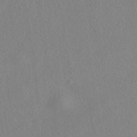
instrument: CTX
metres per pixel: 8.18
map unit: HNhu
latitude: -39.8611
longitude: 101.1431
